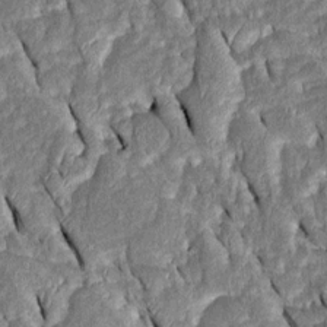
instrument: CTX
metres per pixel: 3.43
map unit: Htu
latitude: -0.8786
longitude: 149.8990
